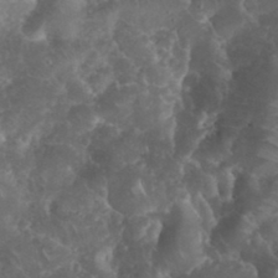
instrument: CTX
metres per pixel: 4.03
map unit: eHh
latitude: 34.8758
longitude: -64.6679
